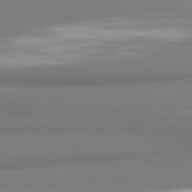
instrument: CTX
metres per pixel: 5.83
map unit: lApd
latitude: 81.6505
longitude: 176.9542
